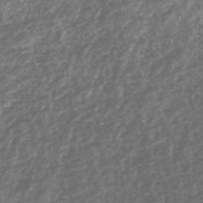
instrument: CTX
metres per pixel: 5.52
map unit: lHb
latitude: -44.8597
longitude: 68.6140
